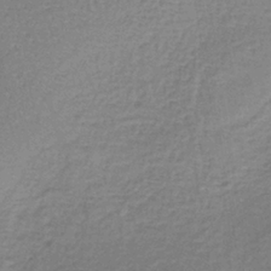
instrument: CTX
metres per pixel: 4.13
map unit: lHb
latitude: -36.5195
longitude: 61.0109
